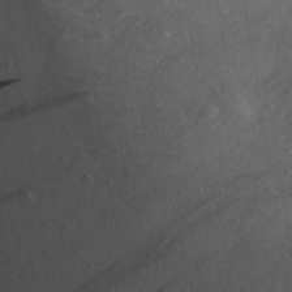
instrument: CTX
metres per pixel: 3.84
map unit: Aa
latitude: 13.6127
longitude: -141.9150
